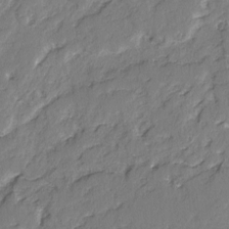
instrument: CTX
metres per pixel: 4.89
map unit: lAvf
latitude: -2.9352
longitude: -107.7261
